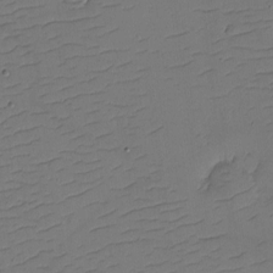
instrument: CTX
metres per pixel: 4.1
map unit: eHh
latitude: -2.1983
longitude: -74.1200
